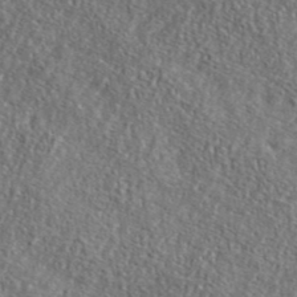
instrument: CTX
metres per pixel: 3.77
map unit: lHvf
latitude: 42.6113
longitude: -88.6113
